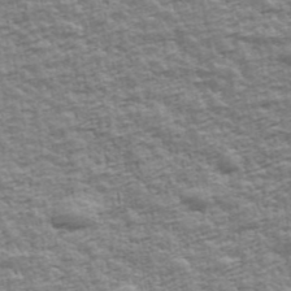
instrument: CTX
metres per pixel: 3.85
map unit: Ave
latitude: 42.3656
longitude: -112.1956
